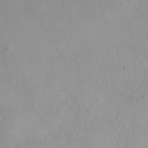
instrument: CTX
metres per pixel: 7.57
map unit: ANa
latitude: 35.3859
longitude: 14.1795
